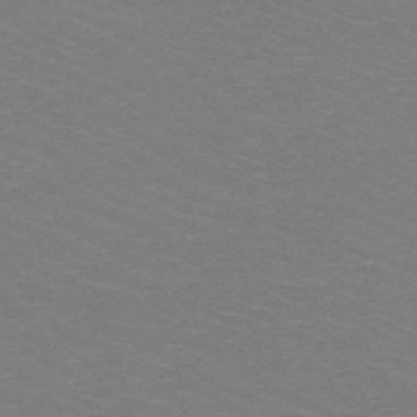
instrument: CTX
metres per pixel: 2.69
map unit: HNb
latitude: -48.5574
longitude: -45.9717
